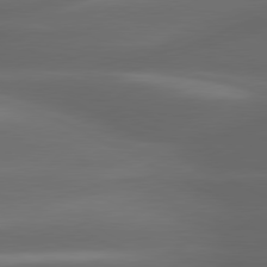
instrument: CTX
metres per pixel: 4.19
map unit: lApd
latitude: 80.6113
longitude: -142.0444
